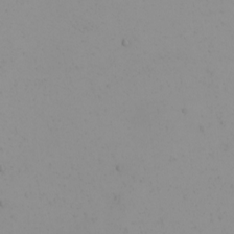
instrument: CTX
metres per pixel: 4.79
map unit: Nhu
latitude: -4.8030
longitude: -82.3467
